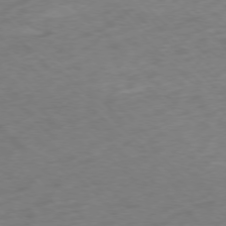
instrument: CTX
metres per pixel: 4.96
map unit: Ap
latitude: -76.3117
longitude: -78.3468
